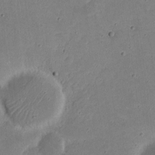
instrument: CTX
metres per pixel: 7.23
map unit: eHh
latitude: 17.8017
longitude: -73.3482
